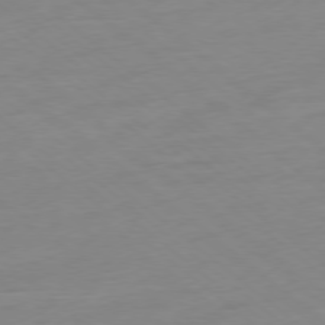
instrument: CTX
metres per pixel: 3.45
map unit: Ap
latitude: -78.2739
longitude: -98.9324
